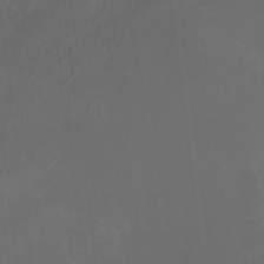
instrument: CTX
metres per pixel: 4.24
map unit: HNhu
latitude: -2.8219
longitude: -6.0633
